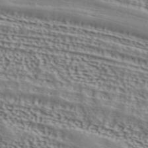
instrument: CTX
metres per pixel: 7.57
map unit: ANa
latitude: 41.9906
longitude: 50.6518
